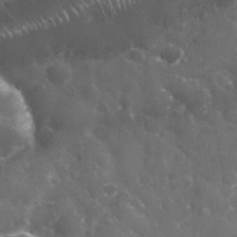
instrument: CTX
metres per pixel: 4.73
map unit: eHh
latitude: 33.0458
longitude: -61.8961
